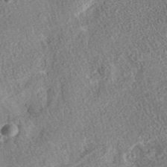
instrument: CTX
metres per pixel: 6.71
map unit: eAb
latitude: 36.6680
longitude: 113.0109
